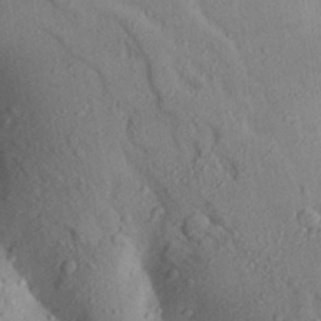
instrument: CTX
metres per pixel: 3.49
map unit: Aa
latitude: 29.4426
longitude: -147.9528
